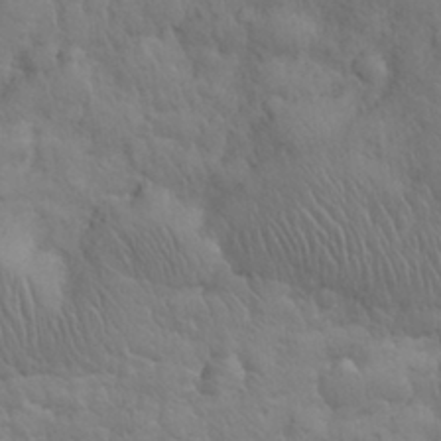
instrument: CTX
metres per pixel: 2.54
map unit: eHh
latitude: 31.5371
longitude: -67.6127
